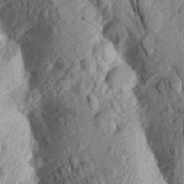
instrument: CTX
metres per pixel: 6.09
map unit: Aa
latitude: 23.7638
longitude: -150.4979
